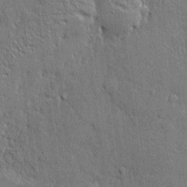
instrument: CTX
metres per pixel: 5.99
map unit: eHh
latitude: 4.5735
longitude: -75.4804
